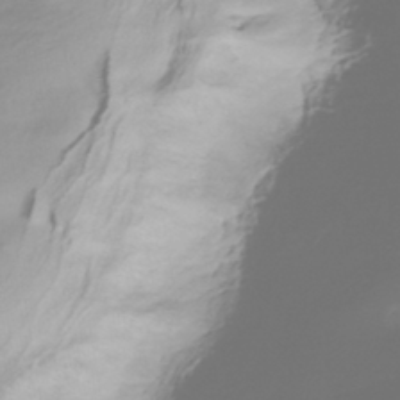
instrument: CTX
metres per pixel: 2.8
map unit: HNhu
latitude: -44.0472
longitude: 99.1998
